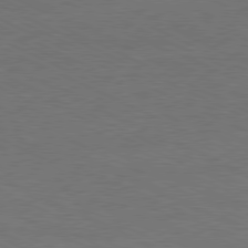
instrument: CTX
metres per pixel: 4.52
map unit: Ap
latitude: -81.1242
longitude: -85.2537
